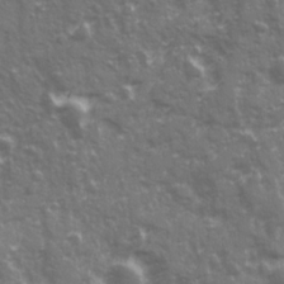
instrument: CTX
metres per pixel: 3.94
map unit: Ave
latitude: 21.0270
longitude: -132.6679
